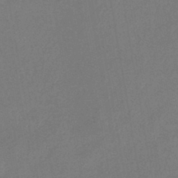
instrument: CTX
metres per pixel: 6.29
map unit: eHb
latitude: -41.5021
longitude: 79.8422
